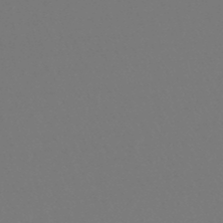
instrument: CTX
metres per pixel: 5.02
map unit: lHb
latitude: -47.6533
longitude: 64.6708
